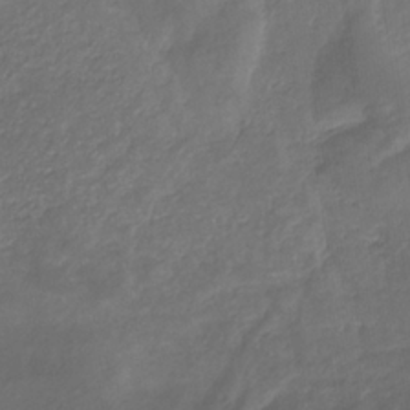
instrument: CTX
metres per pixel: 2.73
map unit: eHb
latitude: -33.1054
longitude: 72.1983
